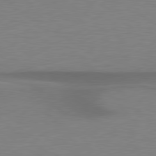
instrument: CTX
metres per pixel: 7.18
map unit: lApd
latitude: 79.1214
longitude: -95.1781
